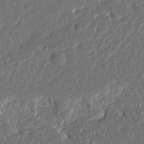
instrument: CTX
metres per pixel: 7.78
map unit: Ave
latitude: 14.5735
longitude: -138.8947
